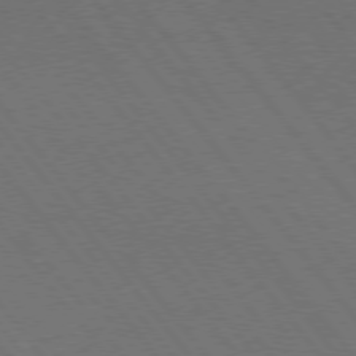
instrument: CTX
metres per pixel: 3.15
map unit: Hpe
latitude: 75.5749
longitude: -137.8961
